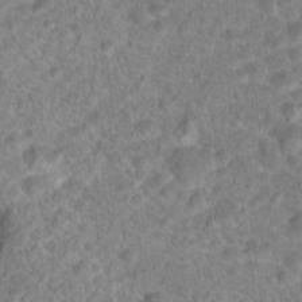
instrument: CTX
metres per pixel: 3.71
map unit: Hto
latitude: 18.1011
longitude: -40.8757
